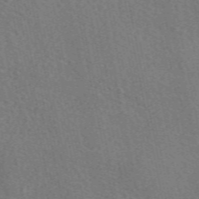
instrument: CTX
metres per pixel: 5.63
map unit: eAb
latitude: 51.7449
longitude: 114.9730
